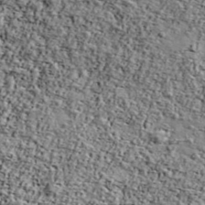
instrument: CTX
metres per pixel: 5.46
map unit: Ave
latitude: 42.7435
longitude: -110.6491
